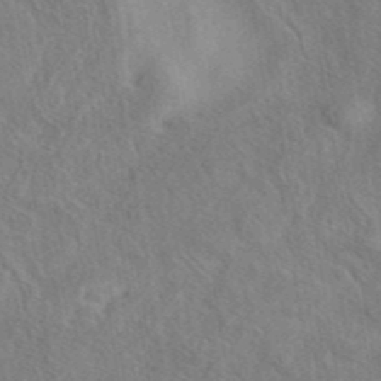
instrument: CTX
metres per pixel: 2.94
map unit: eAb
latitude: 42.1011
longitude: 111.0864
